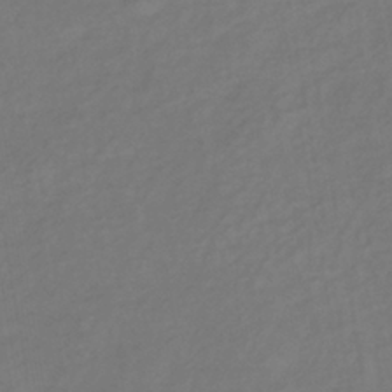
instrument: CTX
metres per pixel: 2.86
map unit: lHb
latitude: -38.8219
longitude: 72.2550
